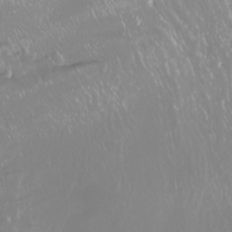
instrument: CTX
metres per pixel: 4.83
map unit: Nhu
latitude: -10.4251
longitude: -68.5357
